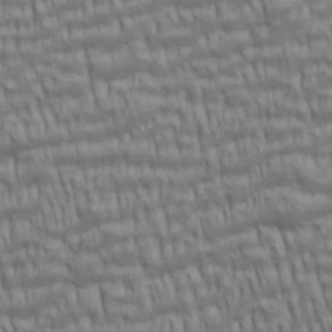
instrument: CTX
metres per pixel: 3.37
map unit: lAa
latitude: 5.7450
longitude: -115.4426
